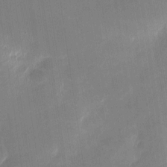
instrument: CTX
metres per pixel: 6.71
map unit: eHh
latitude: 4.1956
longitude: -69.6127
